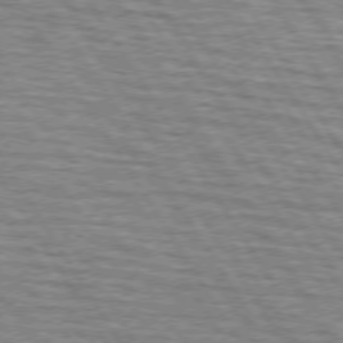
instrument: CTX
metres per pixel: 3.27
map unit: lApd
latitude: 73.6883
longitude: -72.6302
